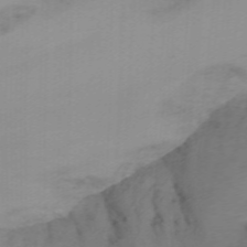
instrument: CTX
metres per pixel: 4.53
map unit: Nhu
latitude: -14.4818
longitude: -55.8772
